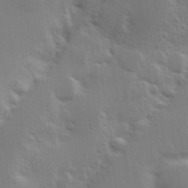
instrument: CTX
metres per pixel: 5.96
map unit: Hve
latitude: 19.5749
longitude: 149.3510
